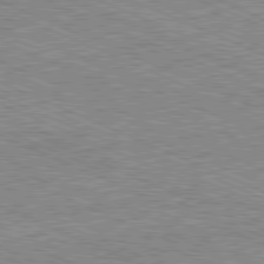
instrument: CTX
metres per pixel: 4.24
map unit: Hpe
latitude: -81.6722
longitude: 20.0283
